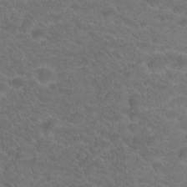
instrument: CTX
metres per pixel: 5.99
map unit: Hto
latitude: 19.3670
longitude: -38.0822
